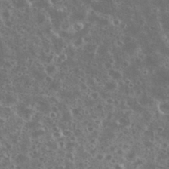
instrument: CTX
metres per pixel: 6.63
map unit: eHh
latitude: 34.9135
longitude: -60.4223
